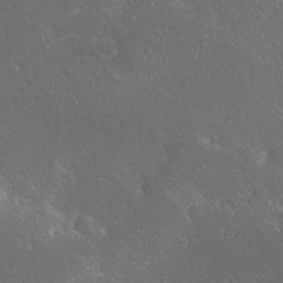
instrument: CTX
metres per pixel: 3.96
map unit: Ave
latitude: 20.1956
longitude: -137.8395
